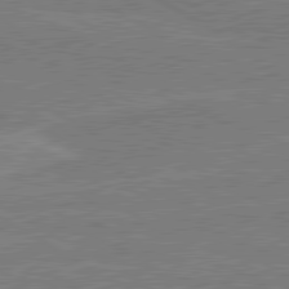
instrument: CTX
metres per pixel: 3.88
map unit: lApd
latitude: 80.7435
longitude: 169.2565
